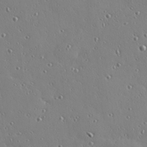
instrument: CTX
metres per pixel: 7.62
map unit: Hve
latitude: 26.0444
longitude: -92.9702
